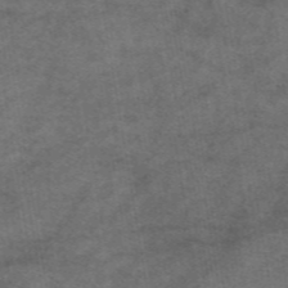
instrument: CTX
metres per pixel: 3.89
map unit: eAb
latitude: 47.6505
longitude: 102.6519
